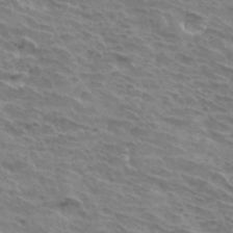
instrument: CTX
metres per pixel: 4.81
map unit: Hto
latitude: 33.8961
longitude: -43.6694
